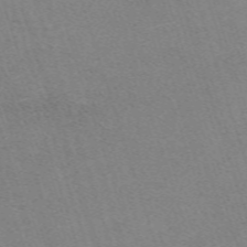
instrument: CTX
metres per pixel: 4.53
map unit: eHh
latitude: -62.5196
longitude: 49.9556
